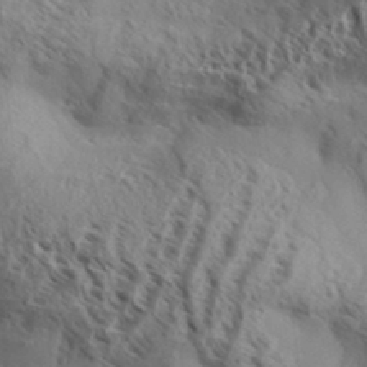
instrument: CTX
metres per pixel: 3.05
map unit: Aa
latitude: 33.2915
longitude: -138.3467
